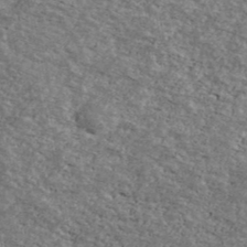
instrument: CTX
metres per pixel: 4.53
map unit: Ave
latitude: 40.8757
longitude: -108.7246
